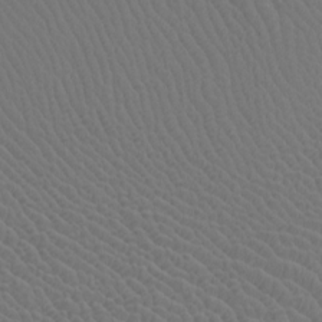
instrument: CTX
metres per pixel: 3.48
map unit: Htu
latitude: -7.4454
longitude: -68.5734
